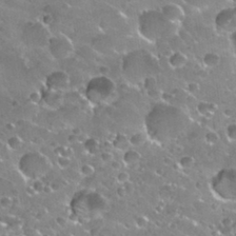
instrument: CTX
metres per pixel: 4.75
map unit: Nhu
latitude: 31.0081
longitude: -53.2726
